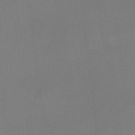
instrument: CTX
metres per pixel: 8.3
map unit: Hto
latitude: -12.5763
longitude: -39.9339
